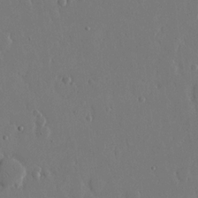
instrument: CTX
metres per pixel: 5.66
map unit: eHh
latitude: 14.9325
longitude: -69.7072
